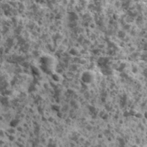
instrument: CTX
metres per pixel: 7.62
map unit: Ave
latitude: 18.0255
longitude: -134.6112
